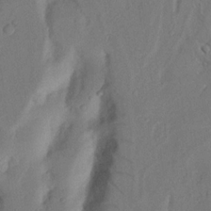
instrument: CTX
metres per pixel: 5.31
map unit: Nhu
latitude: 18.4790
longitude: -76.9891
